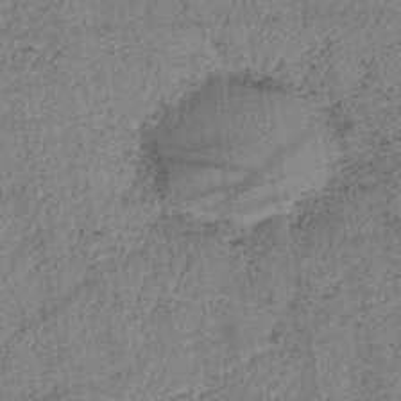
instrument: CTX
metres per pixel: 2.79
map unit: lHb
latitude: -39.2187
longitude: 74.2551
